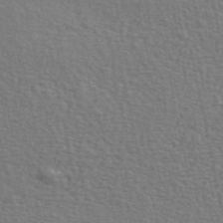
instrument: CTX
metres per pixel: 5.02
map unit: ANa
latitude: 48.7813
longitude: -78.8002
